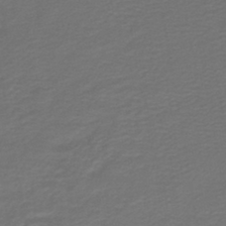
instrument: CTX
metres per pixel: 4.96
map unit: HNb
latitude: -43.5210
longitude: 52.0094
